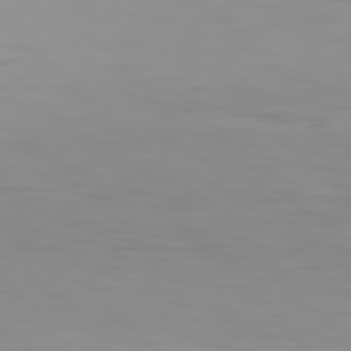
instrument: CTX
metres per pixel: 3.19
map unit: Hpe
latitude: 76.8758
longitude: -164.5546
